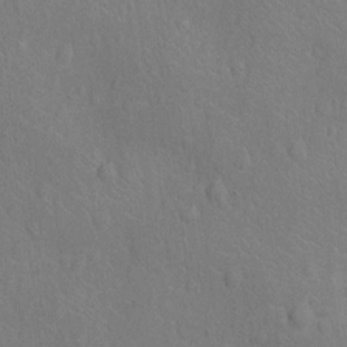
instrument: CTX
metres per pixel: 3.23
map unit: Nhu
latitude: -14.0094
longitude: -25.3292
